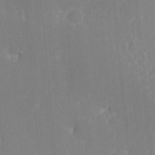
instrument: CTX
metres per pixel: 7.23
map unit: lHvf
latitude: -10.7463
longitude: -103.3670
